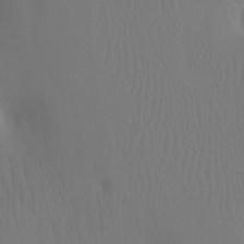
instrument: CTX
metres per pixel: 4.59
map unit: Ht
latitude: -7.3320
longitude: -31.0081
